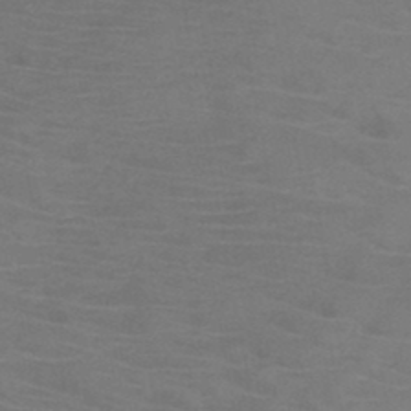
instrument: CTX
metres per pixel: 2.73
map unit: HNb
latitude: -46.3684
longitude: -46.5924
